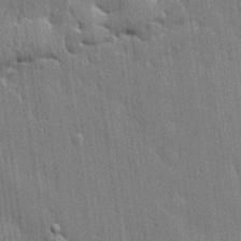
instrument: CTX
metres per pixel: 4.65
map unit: lHvf
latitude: 20.0255
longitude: 141.9556
